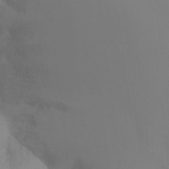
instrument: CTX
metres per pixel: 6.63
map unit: Ht
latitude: -8.5385
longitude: -34.9135
